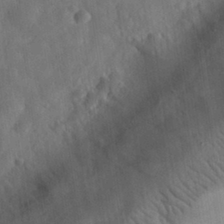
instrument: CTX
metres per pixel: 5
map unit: eHh
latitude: 30.5357
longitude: -73.8773
